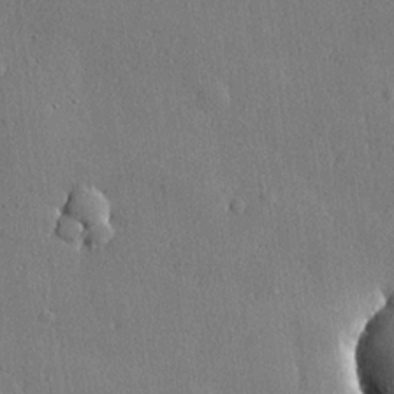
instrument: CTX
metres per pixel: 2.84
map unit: lHvf
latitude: 21.0081
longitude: 145.4077
